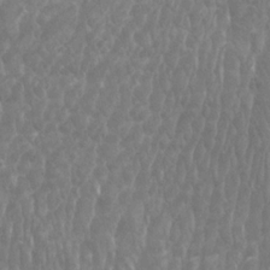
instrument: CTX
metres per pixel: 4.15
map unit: Htu
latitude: -9.3132
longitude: -76.1389
